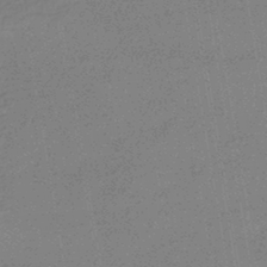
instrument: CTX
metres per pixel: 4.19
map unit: HNhu
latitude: -42.7841
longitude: 99.0864
